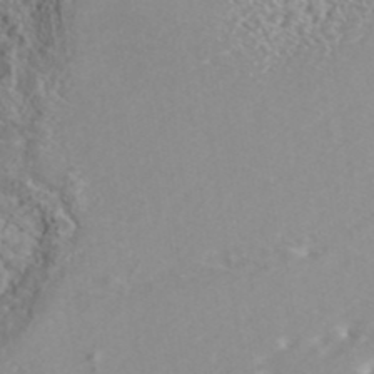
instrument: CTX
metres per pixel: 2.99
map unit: ANa
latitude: 40.5734
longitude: 28.3306
